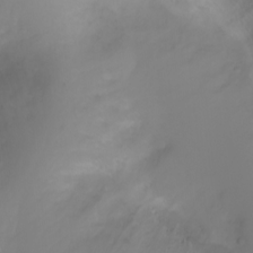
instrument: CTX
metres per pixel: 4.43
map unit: Ht
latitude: -2.3495
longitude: -61.1025
